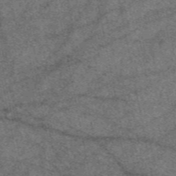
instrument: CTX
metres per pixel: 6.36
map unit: eAb
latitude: 48.2145
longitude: 106.5574
